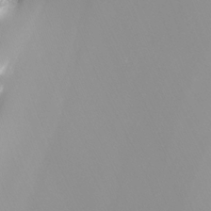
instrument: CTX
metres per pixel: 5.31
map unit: Nhu
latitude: -7.6155
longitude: -76.8002
